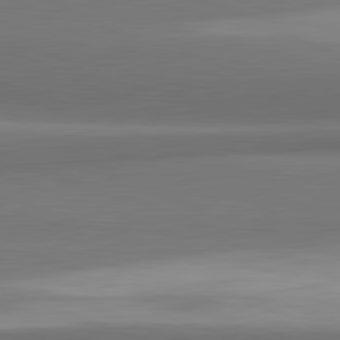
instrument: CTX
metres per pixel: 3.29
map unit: lApd
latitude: 82.2144
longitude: 169.3509
